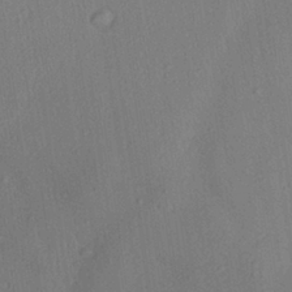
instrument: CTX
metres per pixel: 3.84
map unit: Aa
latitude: 27.2537
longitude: -139.2726
